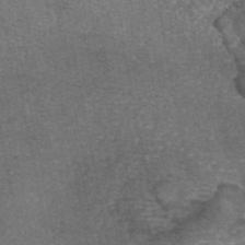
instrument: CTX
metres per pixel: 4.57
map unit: eAb
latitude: 46.4601
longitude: 107.0487
